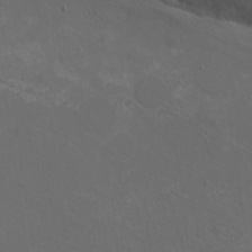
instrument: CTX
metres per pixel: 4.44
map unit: eHh
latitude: -7.0675
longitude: -75.6316
